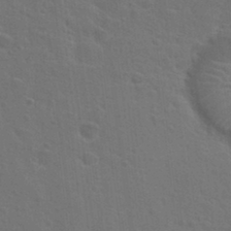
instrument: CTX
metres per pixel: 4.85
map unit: Hto
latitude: 23.8205
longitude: -47.6127
